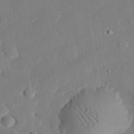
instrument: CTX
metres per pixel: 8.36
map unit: eHh
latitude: 28.1389
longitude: -82.0633
